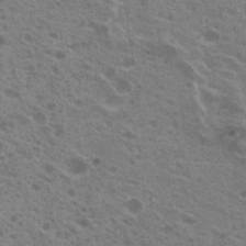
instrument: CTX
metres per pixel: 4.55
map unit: Nhu
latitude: 19.6882
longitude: -30.7625
